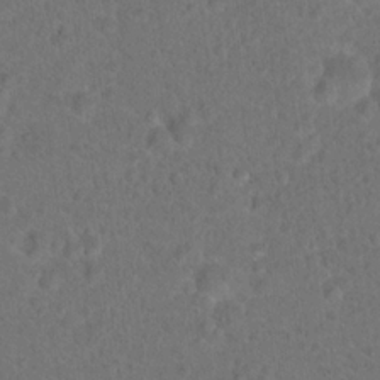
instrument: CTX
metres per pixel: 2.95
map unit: Hto
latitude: 17.8017
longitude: -40.7624
